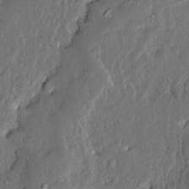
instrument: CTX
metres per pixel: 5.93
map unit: Ave
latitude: 13.6883
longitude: -136.9514
